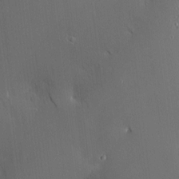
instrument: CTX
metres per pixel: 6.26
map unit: Nve
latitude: -8.0283
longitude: 175.5966
